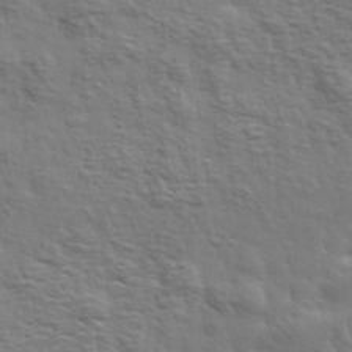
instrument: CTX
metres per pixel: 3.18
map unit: eHh
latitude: 35.9150
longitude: -80.8191
